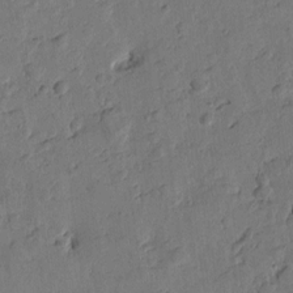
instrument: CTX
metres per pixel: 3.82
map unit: Htu
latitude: -2.4628
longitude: -175.9339
